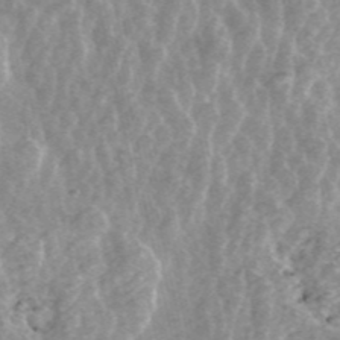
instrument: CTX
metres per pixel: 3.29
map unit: ANa
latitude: 45.4237
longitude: 29.3321
